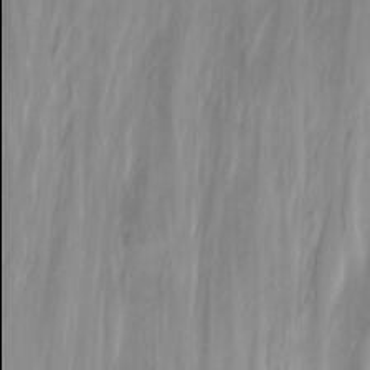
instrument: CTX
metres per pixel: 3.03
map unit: eHh
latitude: -6.0283
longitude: -77.9906
